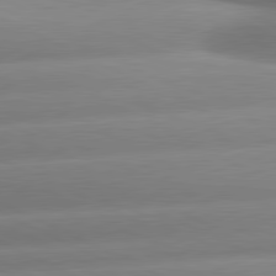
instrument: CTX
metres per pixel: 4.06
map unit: lApd
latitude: 81.0647
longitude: -159.6694
